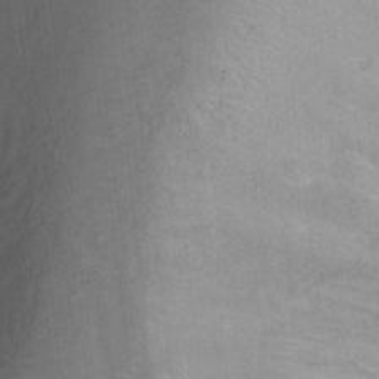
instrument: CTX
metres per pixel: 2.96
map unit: Ht
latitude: -5.9178
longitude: -37.0270
